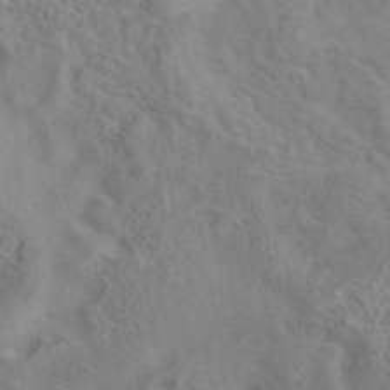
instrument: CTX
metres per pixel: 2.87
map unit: eAb
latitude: 41.9150
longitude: 110.1227
